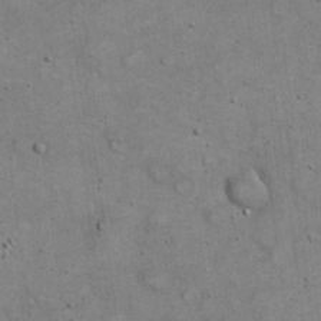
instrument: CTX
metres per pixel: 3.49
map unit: eHh
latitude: 20.2901
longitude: -60.4979
